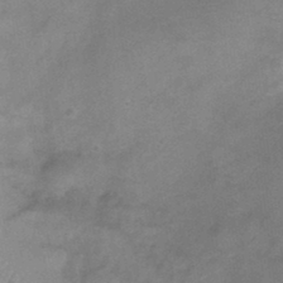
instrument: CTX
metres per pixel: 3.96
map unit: Ht
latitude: 0.2900
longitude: -33.0081
